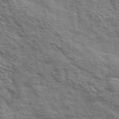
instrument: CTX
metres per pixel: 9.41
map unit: eHh
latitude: 36.7435
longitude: -81.1592
